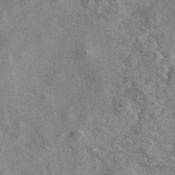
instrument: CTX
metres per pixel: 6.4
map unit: eAb
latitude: 42.3467
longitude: 110.4818
